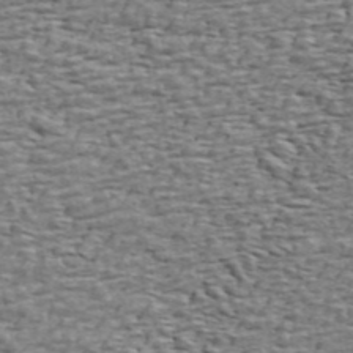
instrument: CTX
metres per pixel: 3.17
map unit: ANa
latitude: 45.3670
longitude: -84.6113
